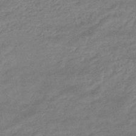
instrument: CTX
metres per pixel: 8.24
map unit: HNhu
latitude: -46.0283
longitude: 91.1431
